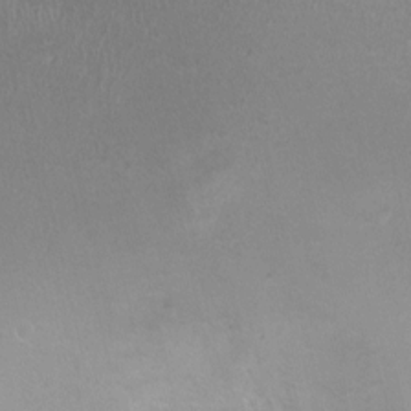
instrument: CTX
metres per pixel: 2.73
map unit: Nhu
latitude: 1.1970
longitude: -15.8584
